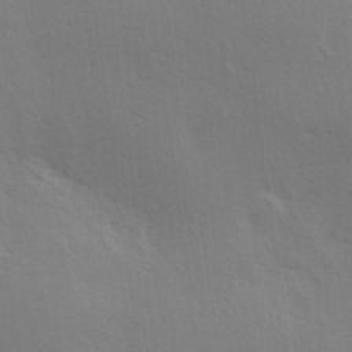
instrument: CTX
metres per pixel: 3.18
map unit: Hve
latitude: 18.8569
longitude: 149.4266
